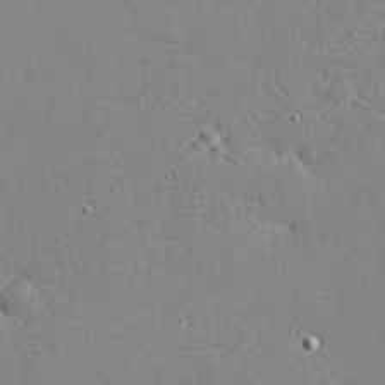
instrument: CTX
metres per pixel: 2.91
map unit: eHh
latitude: -3.6910
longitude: -80.7813
